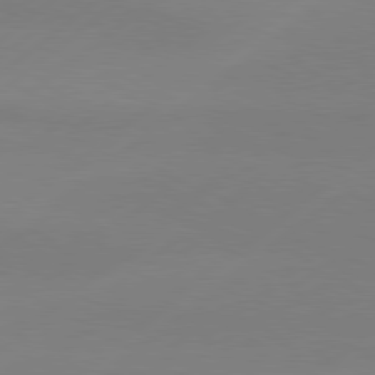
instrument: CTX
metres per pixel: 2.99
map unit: Hpe
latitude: 78.7058
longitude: -131.7261
